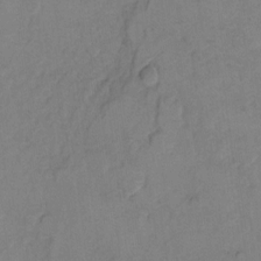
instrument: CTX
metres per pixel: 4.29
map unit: Hto
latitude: 6.9514
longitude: -35.3859
